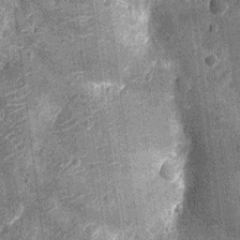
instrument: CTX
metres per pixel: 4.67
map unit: Nhu
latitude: -12.6896
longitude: -22.4601
